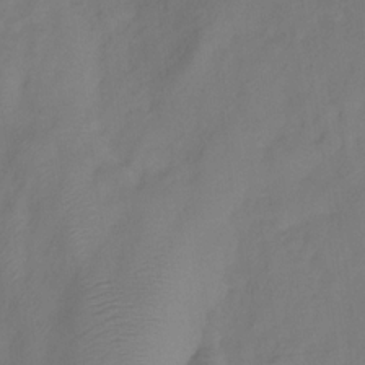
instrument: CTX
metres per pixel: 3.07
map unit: HNhu
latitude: -28.0661
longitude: 74.6708
